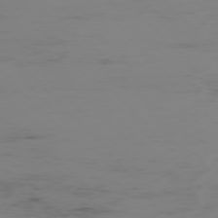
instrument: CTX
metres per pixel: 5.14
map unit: Ap
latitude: -76.9353
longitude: -82.6868
